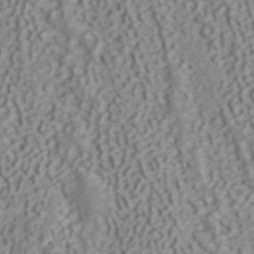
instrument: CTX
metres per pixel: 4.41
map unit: ANa
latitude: 40.5356
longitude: 53.4265
